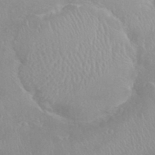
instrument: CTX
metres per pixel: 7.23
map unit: HNhu
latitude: -0.3307
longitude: 5.2565
